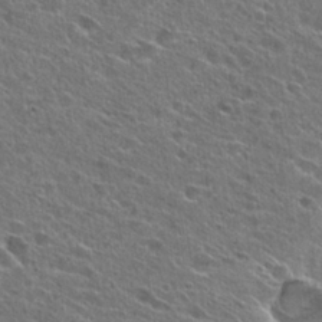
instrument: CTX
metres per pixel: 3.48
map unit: Hto
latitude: 26.4034
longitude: -44.4790
